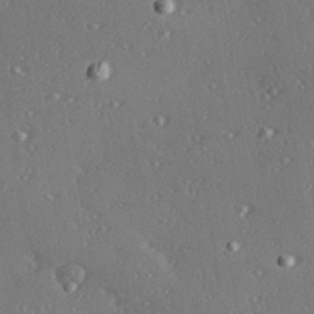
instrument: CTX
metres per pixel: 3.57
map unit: Hve
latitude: 27.4615
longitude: -92.2522
